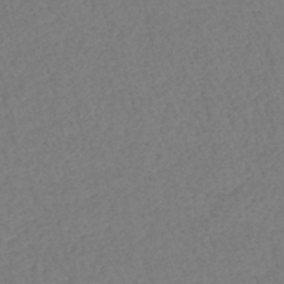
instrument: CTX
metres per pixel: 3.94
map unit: lHb
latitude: -42.9919
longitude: 78.3306
